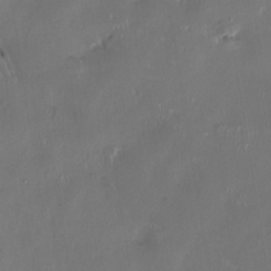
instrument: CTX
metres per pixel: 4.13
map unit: HNhu
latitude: 1.3103
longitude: -4.9703
